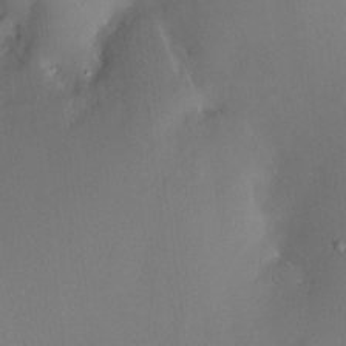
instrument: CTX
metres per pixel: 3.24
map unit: HNhu
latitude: 5.3293
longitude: 9.0108
